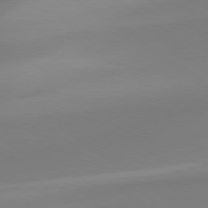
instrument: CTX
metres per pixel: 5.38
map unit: Hpe
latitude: 78.8191
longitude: -143.0836
